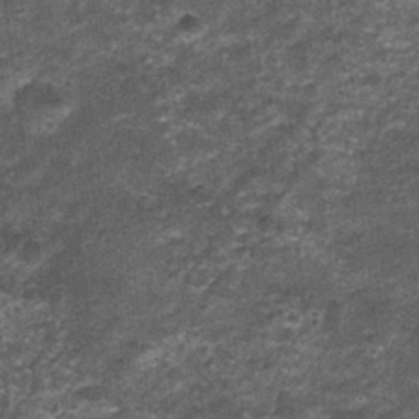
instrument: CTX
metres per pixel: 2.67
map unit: Nhu
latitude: 1.5371
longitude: -17.1781
